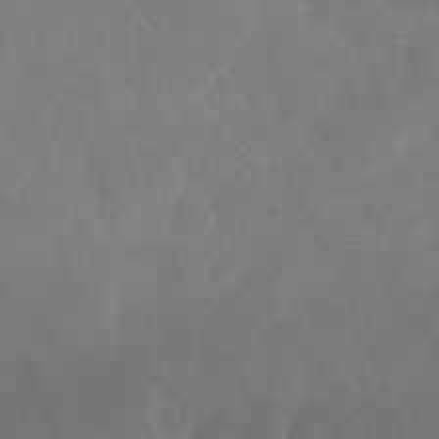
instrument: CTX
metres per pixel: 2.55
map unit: Nhu
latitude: 27.9150
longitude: -63.2348
